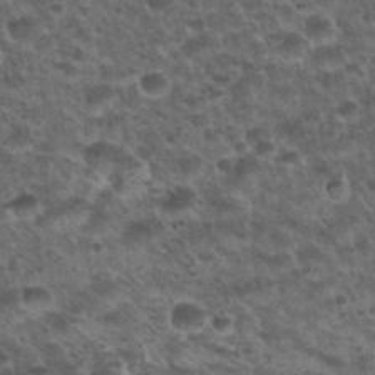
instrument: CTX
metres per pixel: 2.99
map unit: Nhu
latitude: 28.7057
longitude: -49.4804
